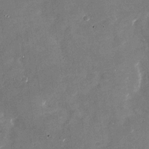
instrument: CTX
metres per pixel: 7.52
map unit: Nhu
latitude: -28.8408
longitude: -76.1389
